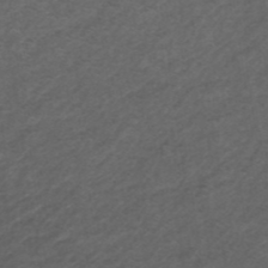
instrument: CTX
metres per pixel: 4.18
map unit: ANa
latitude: 39.1214
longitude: 23.1998
